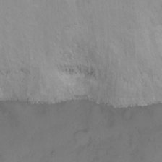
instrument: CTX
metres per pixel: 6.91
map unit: Ht
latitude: 0.3656
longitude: -34.9702
